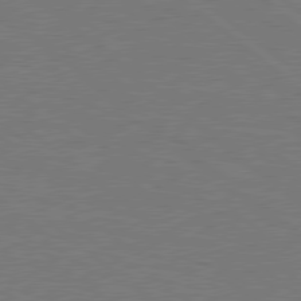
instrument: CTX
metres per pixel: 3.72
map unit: Hpe
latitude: 78.7247
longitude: -123.7827
